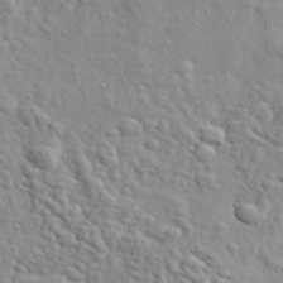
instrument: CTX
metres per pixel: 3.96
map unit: lHvf
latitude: 35.2726
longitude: -86.0633
